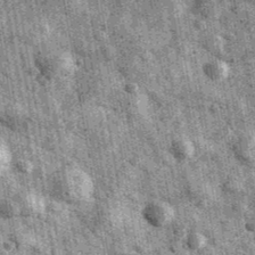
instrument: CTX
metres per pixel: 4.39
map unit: Ave
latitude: 40.4223
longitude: -106.7246
